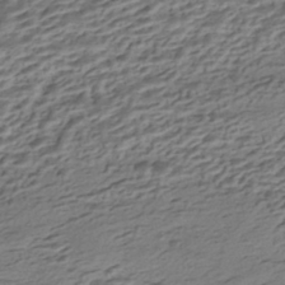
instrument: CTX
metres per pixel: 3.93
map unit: HNhu
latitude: -43.1998
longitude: 105.4832
